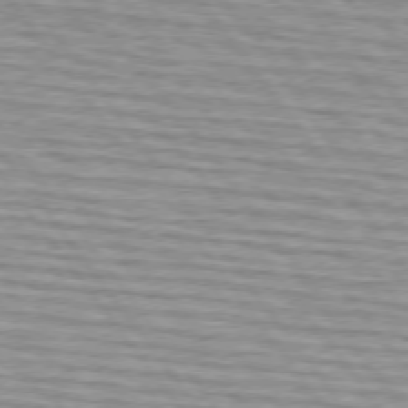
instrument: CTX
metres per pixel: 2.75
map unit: lApd
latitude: 74.8569
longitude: -75.7072
